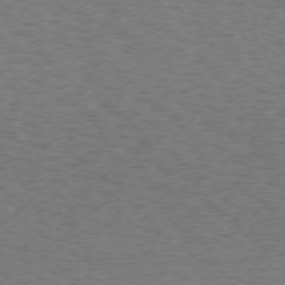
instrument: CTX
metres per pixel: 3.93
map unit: Hpe
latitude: 72.4412
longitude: -128.7057
